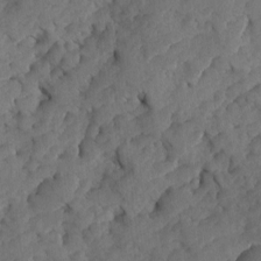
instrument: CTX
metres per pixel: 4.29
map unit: Ave
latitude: -7.9367
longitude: -117.0270
